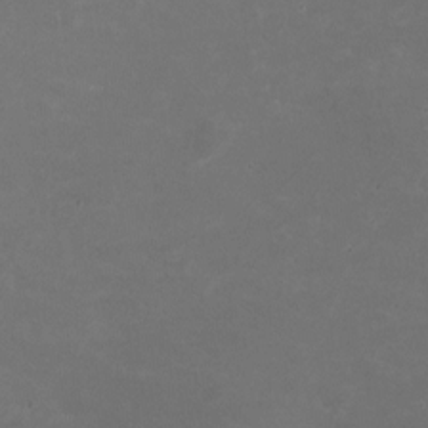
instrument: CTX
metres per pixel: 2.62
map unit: HNhu
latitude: -2.3117
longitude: -2.8380
